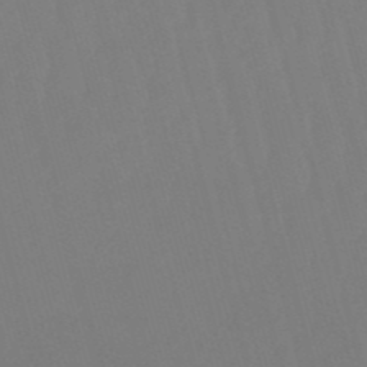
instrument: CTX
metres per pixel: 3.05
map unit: eHb
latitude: -50.8030
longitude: 75.6155
